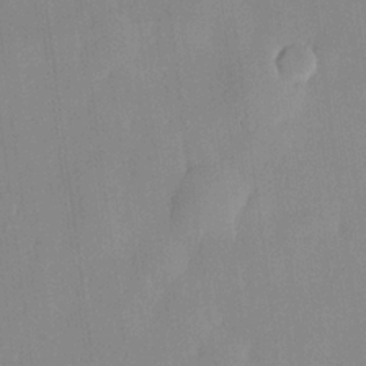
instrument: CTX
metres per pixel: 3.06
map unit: lHvf
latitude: 21.5938
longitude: 146.2550
